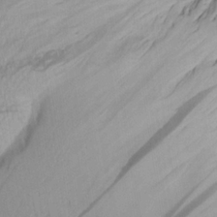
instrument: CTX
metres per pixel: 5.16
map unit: Aa
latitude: 22.3089
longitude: -146.6302
